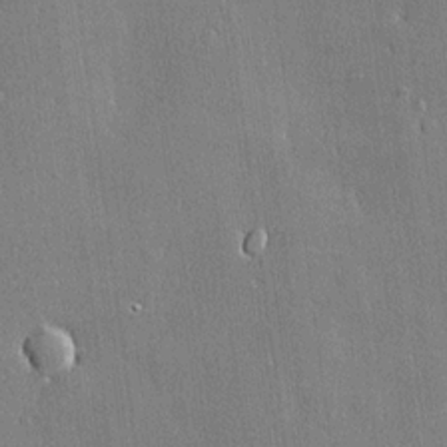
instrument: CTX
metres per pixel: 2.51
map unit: lHvf
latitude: 20.8569
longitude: 145.5777
